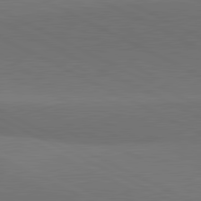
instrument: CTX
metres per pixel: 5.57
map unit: lApd
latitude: 81.5749
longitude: 146.3306
